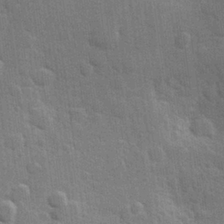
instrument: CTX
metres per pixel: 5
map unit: Hve
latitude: 25.7260
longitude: 149.6533
